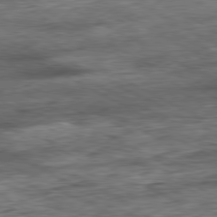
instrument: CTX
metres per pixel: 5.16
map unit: Ap
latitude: -80.7841
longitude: -89.0648
